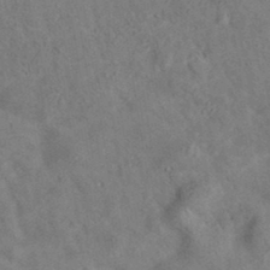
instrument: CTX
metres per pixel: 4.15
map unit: eAb
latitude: 34.9891
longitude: 111.1809
